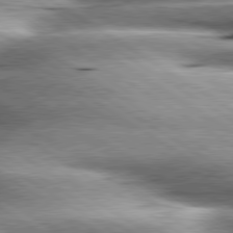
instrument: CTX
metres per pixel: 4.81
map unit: lApd
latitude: 80.2145
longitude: -141.8205
